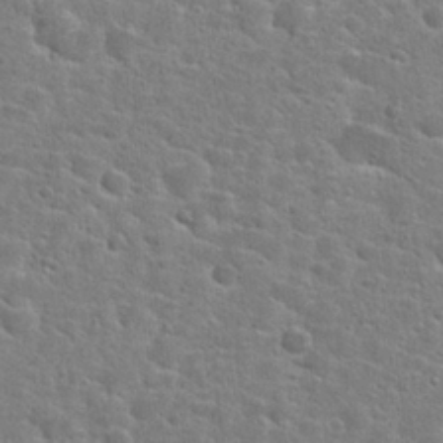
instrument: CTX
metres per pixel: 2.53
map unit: Hto
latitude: 24.9324
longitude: -49.0836
